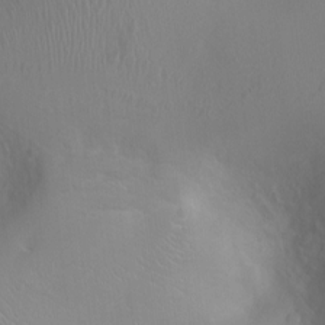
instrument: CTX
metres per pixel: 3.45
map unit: Ht
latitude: -1.7289
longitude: -16.1578
